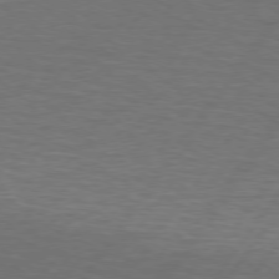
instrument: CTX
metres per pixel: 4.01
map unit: lApd
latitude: 74.5357
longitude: -79.1214
